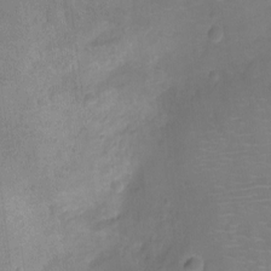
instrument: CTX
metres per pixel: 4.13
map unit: Ht
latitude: -11.9556
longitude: -24.4223
